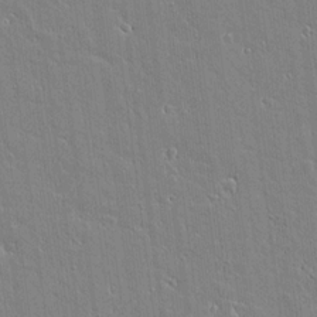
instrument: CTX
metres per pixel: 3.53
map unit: lAvf
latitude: 16.6491
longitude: -127.7450
